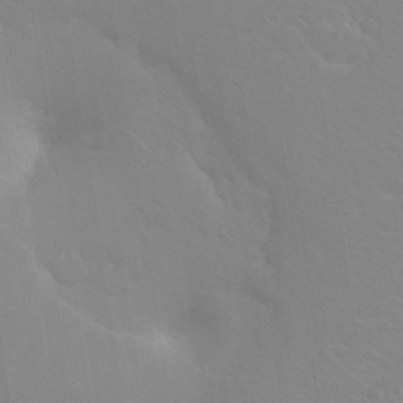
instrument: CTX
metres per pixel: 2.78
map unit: Hto
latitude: 20.8569
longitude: -33.9528
